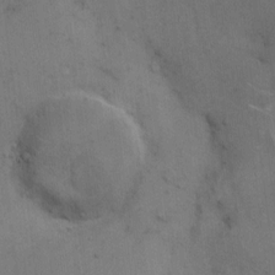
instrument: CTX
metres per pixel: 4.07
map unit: Hto
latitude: 6.8380
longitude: -62.0822
